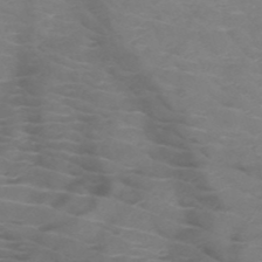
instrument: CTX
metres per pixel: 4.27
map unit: HNb
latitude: -49.9367
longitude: -46.6113
